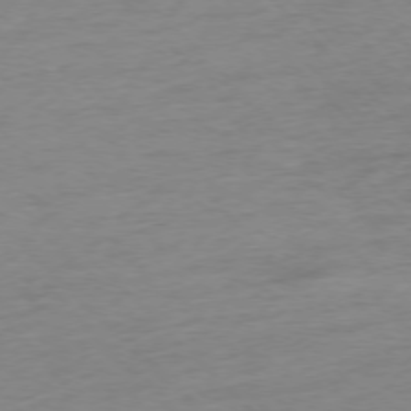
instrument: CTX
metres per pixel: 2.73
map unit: Ap
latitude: -76.7652
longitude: -62.8758
